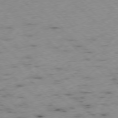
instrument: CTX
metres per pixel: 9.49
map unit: Ap
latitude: -77.6344
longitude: -60.8947
